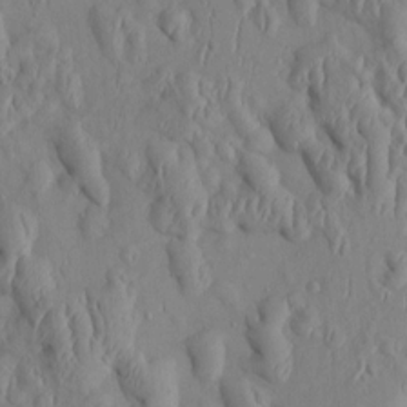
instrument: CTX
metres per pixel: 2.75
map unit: Htu
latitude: 2.2522
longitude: 148.4251
